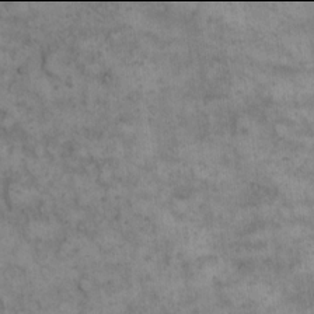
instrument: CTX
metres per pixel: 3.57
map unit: eHh
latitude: 13.9906
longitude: -64.5735
